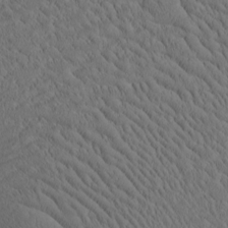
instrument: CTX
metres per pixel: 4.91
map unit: Htu
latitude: -4.3306
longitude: 173.4076
